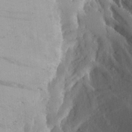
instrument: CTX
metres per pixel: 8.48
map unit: Aa
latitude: 27.6505
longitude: -146.5735
